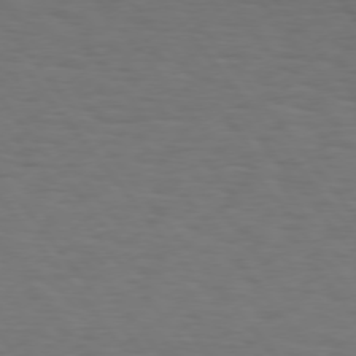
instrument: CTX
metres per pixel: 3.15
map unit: Hpe
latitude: 75.2726
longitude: -131.3671
